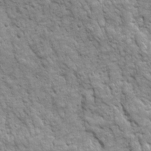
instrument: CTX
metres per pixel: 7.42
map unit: Ave
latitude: 16.4412
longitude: -132.1956
